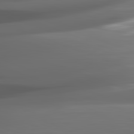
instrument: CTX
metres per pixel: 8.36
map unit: lApd
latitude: 82.2333
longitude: -148.4034
